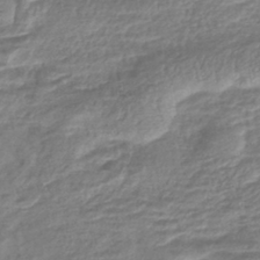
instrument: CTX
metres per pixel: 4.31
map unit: lHb
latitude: -40.6329
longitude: 74.0094
